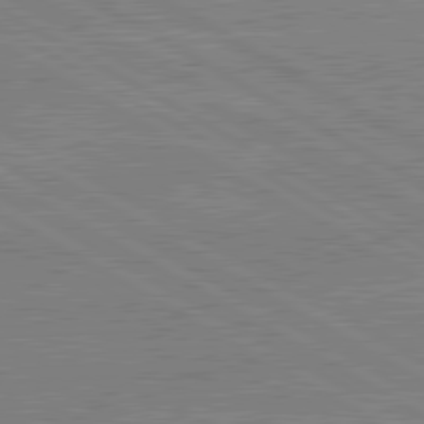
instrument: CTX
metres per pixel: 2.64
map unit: lApd
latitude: 80.6113
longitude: -126.0633
